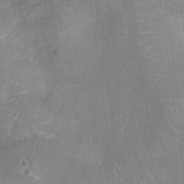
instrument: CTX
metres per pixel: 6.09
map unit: Ht
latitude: -5.0864
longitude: -15.3482
